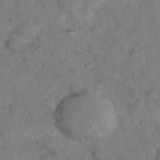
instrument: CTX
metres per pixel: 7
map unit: eHh
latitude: 37.1592
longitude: -67.5938
